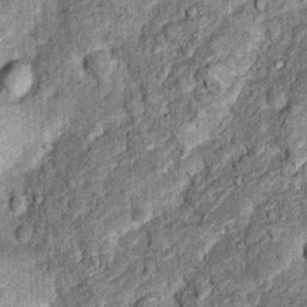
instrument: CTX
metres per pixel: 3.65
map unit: Nhu
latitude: 5.2537
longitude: -23.9528
